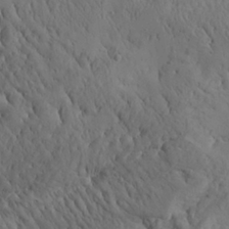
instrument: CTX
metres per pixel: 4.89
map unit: Aa
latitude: 26.4979
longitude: -142.1956
